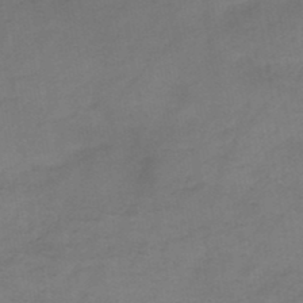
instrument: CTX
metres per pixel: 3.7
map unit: HNb
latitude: -47.6533
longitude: -38.9325
